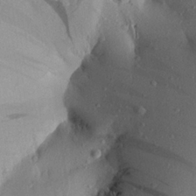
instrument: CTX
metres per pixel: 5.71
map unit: Aa
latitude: 22.6679
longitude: -148.9136
